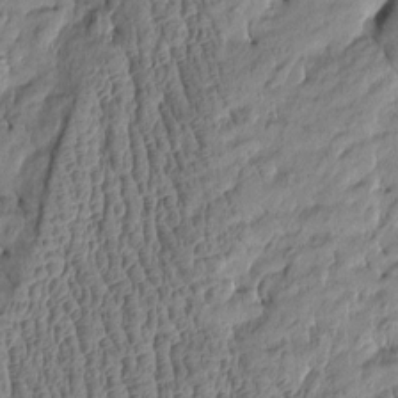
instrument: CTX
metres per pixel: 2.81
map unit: Htu
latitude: -4.7841
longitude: 176.9731
